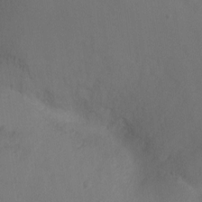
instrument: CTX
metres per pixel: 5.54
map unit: Ht
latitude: -10.2362
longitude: -35.1214
